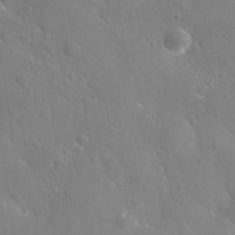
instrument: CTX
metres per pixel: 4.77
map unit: Nhu
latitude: 27.0648
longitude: -56.0444
